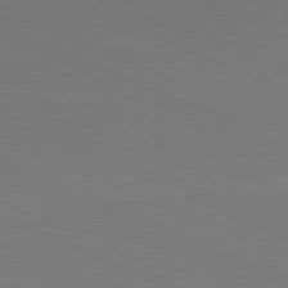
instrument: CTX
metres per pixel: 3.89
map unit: Hpe
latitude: -81.7667
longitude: 15.5399
